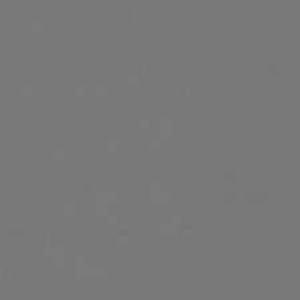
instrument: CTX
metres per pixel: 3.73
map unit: eHb
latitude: -50.0850
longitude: 78.7085
